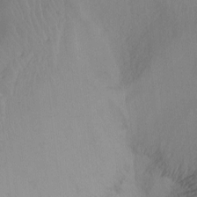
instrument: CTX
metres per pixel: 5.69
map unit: Ht
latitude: -9.0486
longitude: -39.4426
